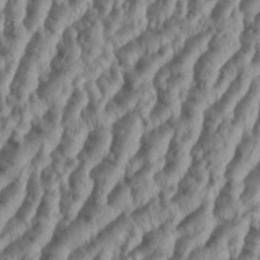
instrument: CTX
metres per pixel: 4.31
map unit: Aa
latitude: 34.4034
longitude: -137.0270
